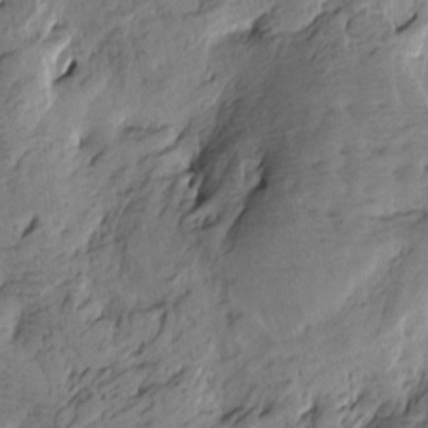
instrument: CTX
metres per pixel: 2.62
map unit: Htu
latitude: -4.7463
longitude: -177.2537
